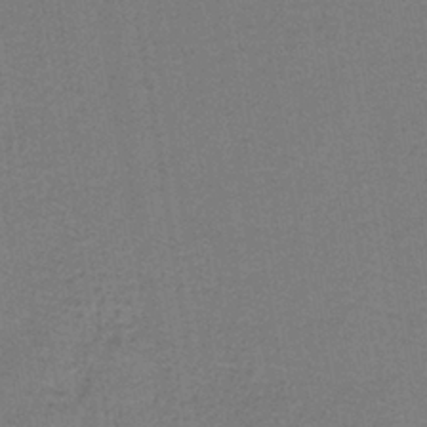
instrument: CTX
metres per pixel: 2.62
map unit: lHb
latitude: -38.9731
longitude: 58.1416
